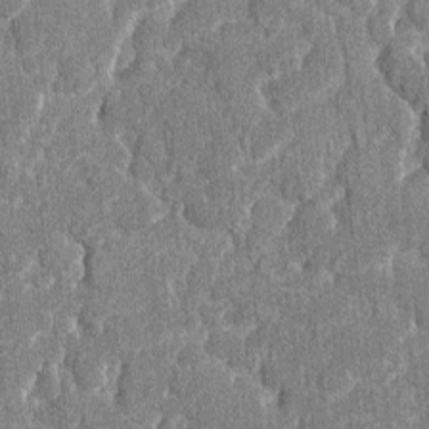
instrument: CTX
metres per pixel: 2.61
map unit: lAvf
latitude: -8.0661
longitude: -114.3656
